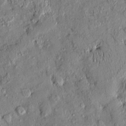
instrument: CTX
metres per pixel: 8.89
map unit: eHh
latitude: 0.1955
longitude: 15.4455
